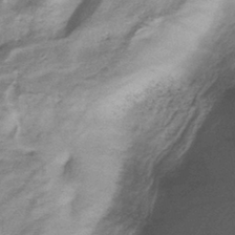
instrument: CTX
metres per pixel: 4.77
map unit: eHb
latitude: -38.6897
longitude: 78.1605
